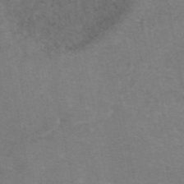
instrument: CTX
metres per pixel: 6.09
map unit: eAb
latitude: 47.1404
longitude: 105.3698
